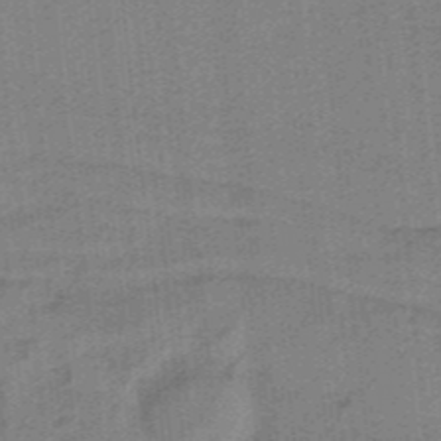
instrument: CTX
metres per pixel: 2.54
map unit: HNb
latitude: -38.1417
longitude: 54.1606
